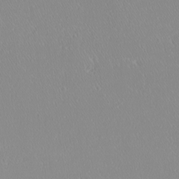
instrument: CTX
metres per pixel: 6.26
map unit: Htu
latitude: -6.5951
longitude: -71.1403
